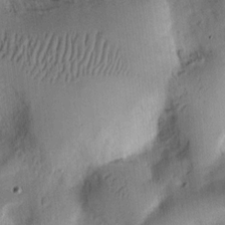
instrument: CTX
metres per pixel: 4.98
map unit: Ht
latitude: 8.3278
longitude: -75.6127
